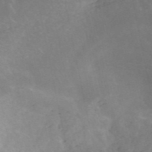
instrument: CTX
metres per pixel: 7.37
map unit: ANa
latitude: 42.8191
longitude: 29.7289
